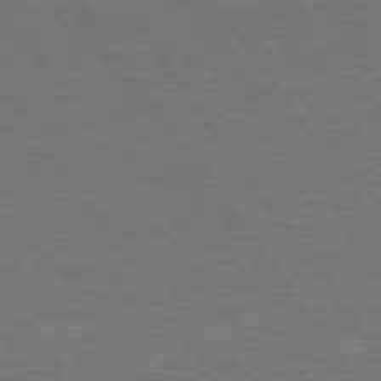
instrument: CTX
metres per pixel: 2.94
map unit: Hpe
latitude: 74.7435
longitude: -140.7246
